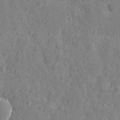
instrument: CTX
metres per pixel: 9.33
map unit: eHh
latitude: 7.2726
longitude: -74.6868
